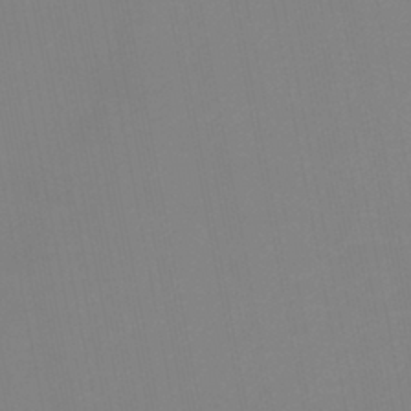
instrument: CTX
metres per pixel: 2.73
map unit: eHb
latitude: -37.1809
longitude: 74.7275
